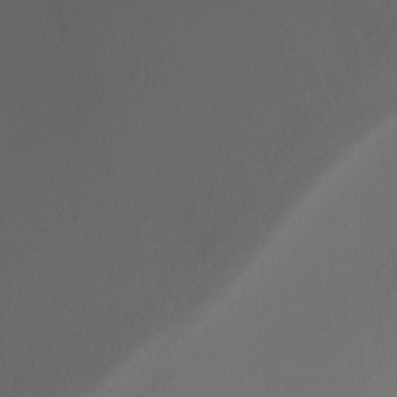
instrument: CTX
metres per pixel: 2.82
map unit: Nhu
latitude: -5.5021
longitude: -95.1970
